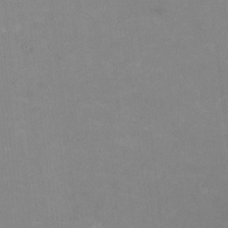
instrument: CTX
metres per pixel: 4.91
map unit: HNhu
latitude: -0.2740
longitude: -4.1389
